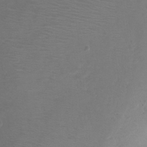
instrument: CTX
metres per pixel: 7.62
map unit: Nhu
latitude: -17.3132
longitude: -48.1578
